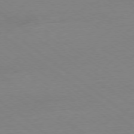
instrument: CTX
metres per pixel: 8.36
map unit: Ap
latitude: -78.4818
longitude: -95.3482
